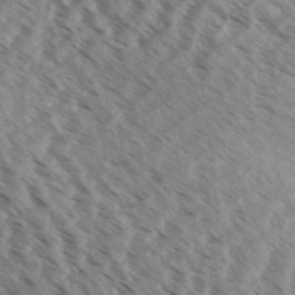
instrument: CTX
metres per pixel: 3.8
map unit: Aa
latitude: 32.5357
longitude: -139.3104
